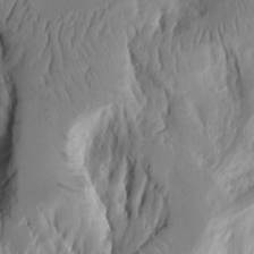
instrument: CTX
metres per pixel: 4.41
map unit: Aa
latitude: 9.8206
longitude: -126.3467
